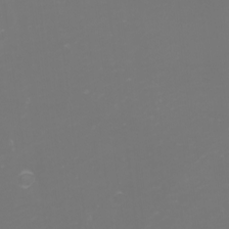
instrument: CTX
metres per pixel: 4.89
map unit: eHh
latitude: -1.5211
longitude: -79.5938
